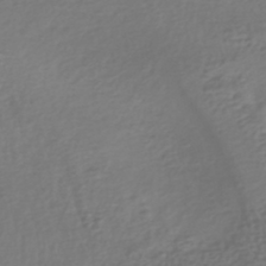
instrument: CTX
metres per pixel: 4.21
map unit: HNhu
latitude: -43.1242
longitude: 102.2740
